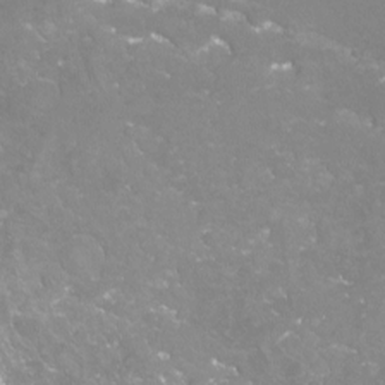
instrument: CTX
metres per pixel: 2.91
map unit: Nhu
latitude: -13.2376
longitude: -57.4048
